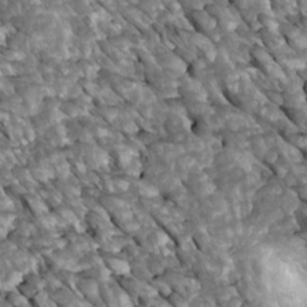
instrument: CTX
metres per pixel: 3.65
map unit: Htu
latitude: 1.8016
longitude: 144.7274
